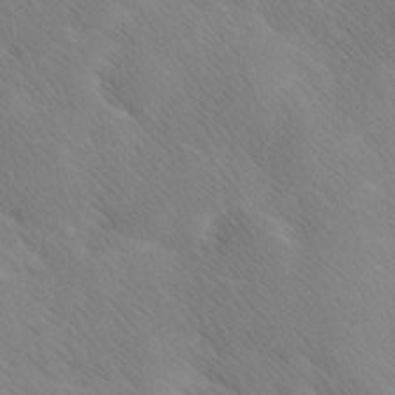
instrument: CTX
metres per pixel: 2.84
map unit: Ave
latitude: 0.6112
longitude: -114.5734
